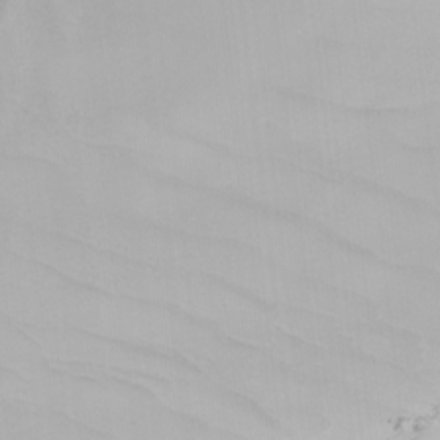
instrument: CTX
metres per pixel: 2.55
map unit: Nhu
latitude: -5.8800
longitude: -91.0270
